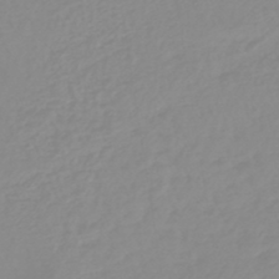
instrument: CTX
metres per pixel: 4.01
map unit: lHb
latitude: -44.0094
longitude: 79.1998
